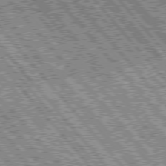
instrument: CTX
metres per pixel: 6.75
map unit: Hpe
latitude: 76.4601
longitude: -170.5357
